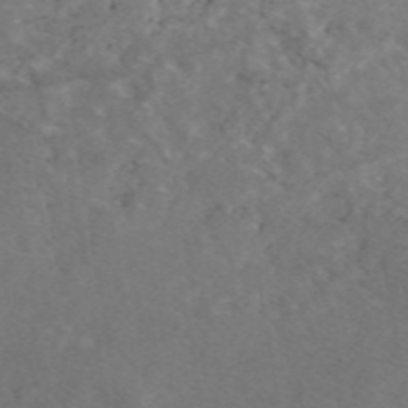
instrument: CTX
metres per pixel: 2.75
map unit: eAb
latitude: 47.8773
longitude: 111.1053
